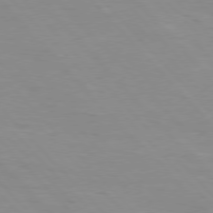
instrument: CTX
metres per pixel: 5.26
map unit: Hpe
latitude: 76.4223
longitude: -155.9339
